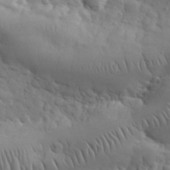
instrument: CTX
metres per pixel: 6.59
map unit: eHh
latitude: 32.1200
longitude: -69.1403
